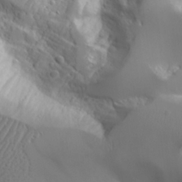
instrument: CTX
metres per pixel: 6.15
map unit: Aa
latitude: 25.4615
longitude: -127.1592
